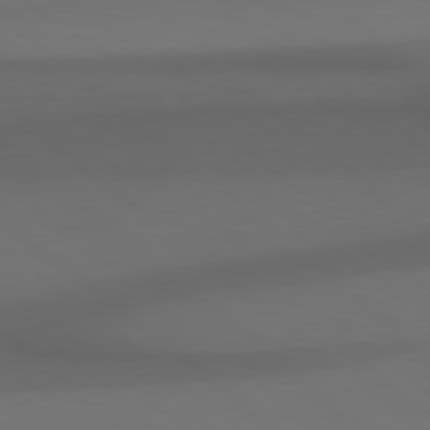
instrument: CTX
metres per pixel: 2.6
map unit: lApd
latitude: 78.9325
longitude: -165.4804
